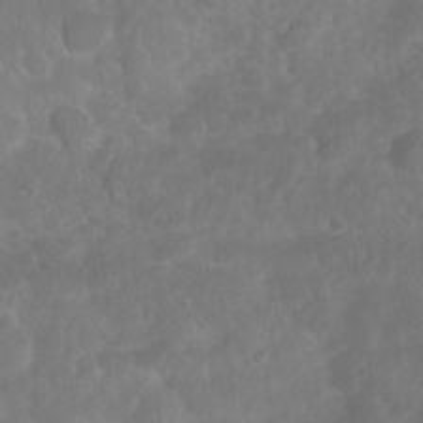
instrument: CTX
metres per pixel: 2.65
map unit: Nhu
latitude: 27.5560
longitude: -63.7828
